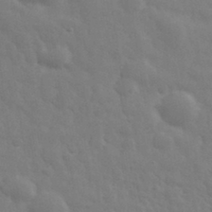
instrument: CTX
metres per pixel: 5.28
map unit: eHh
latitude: 33.1592
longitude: -70.4412
